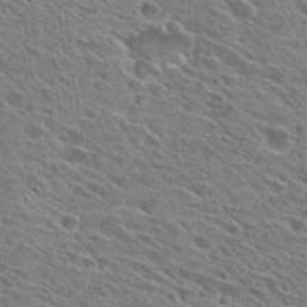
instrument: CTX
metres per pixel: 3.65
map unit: Hto
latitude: 28.1389
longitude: -43.1403
